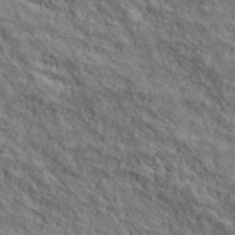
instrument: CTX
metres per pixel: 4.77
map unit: lHvf
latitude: 39.1214
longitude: -87.6316
